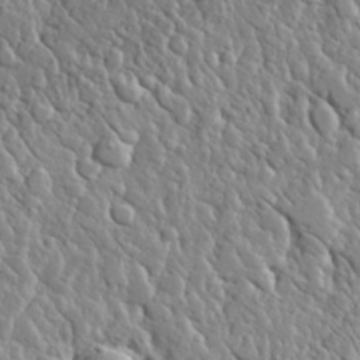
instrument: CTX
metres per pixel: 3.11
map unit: lHvf
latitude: 32.5924
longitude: -92.9702
